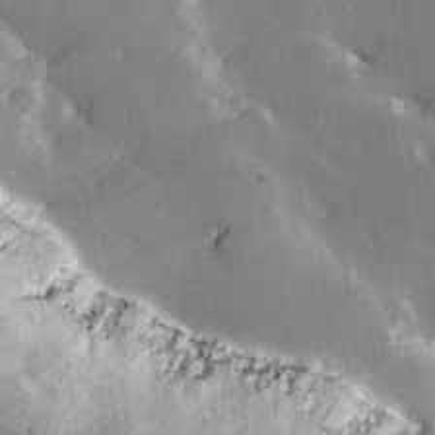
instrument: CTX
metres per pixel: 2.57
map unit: lHvf
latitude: 27.6316
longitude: 140.9164
